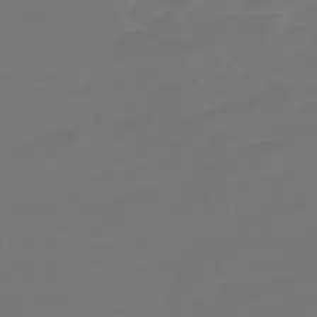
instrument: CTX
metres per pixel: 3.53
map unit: Nve
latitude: -58.1416
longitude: 56.6329
